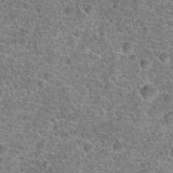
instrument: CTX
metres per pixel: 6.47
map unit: Hto
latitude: 19.4426
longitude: -42.9703
